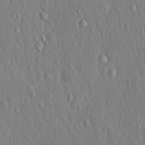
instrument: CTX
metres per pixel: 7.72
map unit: Hto
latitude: 16.7813
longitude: -58.0822
